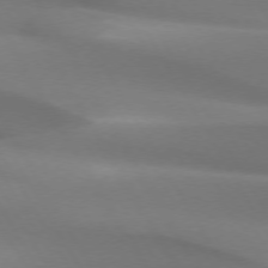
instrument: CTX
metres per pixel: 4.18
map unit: lApd
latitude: 73.3104
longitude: -49.7261
